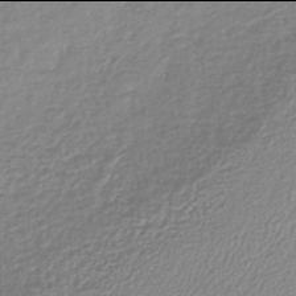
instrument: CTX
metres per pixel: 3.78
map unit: lHb
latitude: -42.0094
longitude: 68.9730
